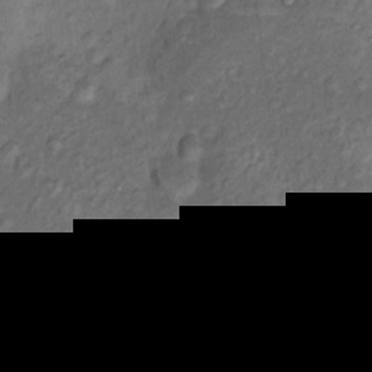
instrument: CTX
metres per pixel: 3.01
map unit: Nhu
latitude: 10.9703
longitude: -27.3860
